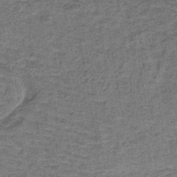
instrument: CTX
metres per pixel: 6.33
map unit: lHb
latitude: -40.6896
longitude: 58.6329
